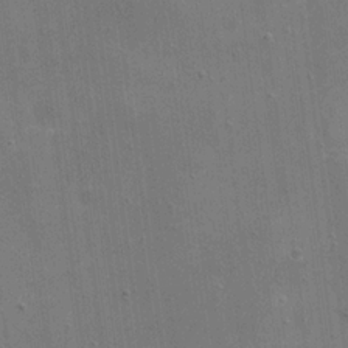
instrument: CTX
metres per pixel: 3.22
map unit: eHh
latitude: 20.6491
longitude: -66.6301
